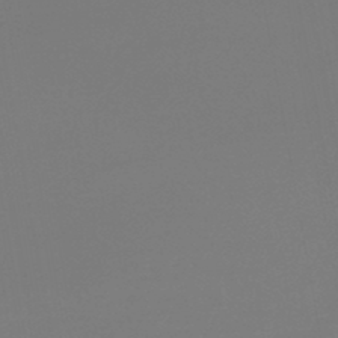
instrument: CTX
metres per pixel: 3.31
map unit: lHb
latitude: -46.3495
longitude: 62.8219
